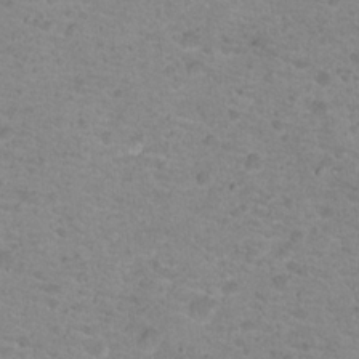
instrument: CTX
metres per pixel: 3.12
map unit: Nhu
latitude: 18.5356
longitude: -31.1215
